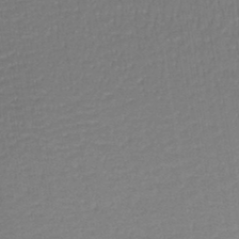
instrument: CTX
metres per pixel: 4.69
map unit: lHb
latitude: -44.3495
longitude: 58.6896
